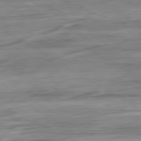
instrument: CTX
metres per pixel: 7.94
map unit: Ap
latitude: -80.8975
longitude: -68.7435
